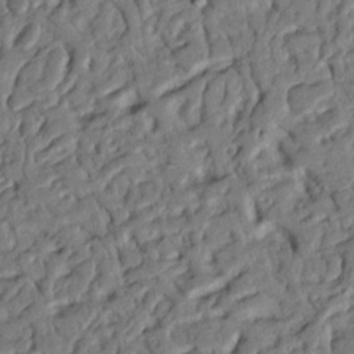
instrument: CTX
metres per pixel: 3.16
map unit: Nhu
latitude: 20.1011
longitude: -78.6113
